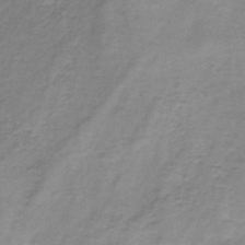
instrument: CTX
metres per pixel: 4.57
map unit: HNb
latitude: -33.8801
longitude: 60.3684
